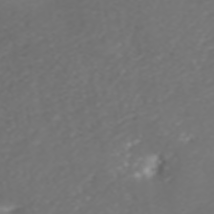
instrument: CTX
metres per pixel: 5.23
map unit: ANa
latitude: 42.3656
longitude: 34.5196
